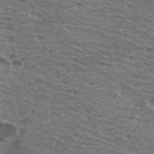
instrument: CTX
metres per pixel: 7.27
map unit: Hto
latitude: 33.4237
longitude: -39.7261
